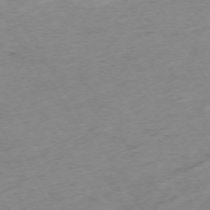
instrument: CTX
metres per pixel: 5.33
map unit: Ap
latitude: -73.3132
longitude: -68.8569
